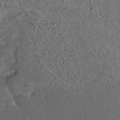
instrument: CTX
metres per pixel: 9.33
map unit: ANa
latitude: 37.2537
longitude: 18.1228
